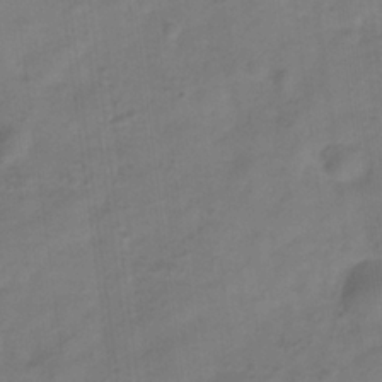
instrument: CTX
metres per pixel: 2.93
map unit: Hve
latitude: -32.8030
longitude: 92.6141
